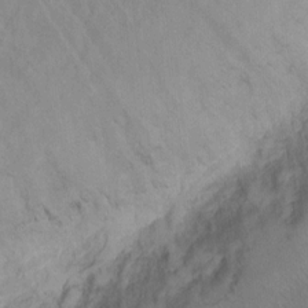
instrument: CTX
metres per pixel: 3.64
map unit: Hto
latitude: 11.2726
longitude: -59.0270
